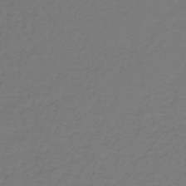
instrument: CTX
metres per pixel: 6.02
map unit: lHb
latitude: -42.8785
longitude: 62.4629
